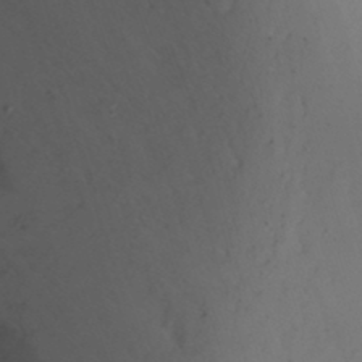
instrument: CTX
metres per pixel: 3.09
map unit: Nhu
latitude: -6.5384
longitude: -66.7246
